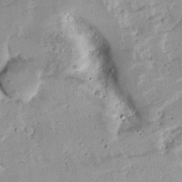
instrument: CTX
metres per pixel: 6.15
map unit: Ave
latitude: 12.8947
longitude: -138.4034
